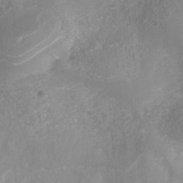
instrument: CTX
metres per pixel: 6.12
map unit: Nhe
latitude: -35.2943
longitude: -144.1955
